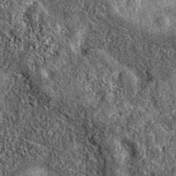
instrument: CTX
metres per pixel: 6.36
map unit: eAb
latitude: 37.2726
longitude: 109.2565
